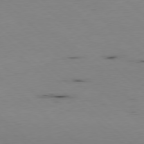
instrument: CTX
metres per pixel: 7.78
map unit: Hpe
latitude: -79.5021
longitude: 9.1998
